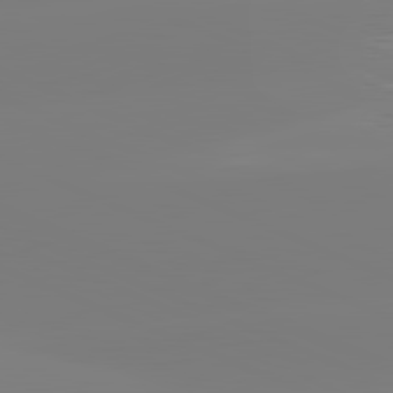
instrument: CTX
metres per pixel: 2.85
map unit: lApd
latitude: 81.7827
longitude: -158.5357
